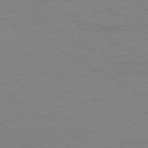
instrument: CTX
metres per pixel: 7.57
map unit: Ap
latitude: -80.6519
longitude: -51.8961
